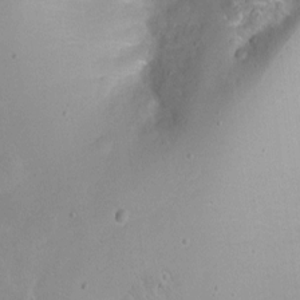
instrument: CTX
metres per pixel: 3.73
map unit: Hto
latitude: -6.4440
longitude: -48.7057
